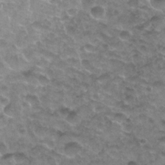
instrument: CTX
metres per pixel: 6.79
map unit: Nhu
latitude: 27.0648
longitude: -53.6883
